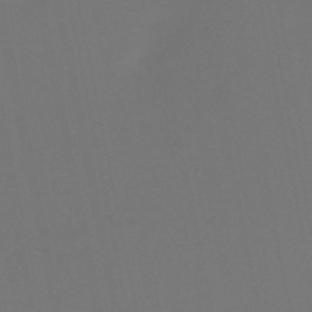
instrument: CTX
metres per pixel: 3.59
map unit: HNb
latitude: -51.4265
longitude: -46.9325
